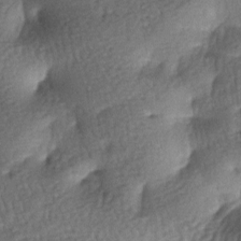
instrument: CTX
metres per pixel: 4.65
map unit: lAa
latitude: -7.5777
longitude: -127.4993
